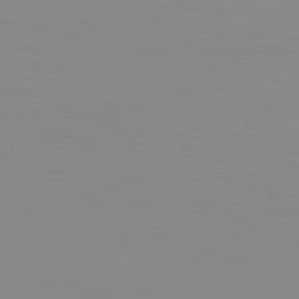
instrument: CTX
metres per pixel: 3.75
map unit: Hpe
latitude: 74.3845
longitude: -128.0822
